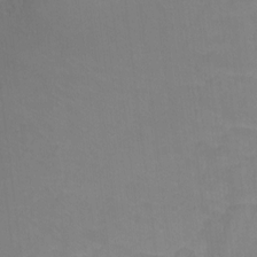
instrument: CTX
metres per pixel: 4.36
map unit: Nhu
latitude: -11.4454
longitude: -40.3845
